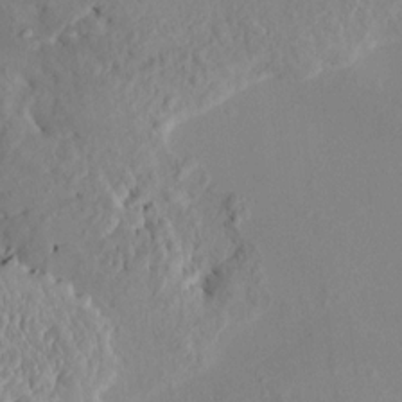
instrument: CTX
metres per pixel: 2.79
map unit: HNhu
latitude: 7.4804
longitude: -1.1970
